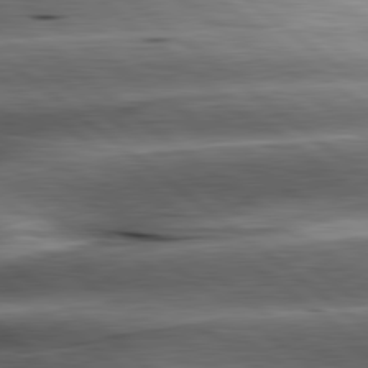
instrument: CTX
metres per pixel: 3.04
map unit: lApd
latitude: 80.6113
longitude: -143.6127
